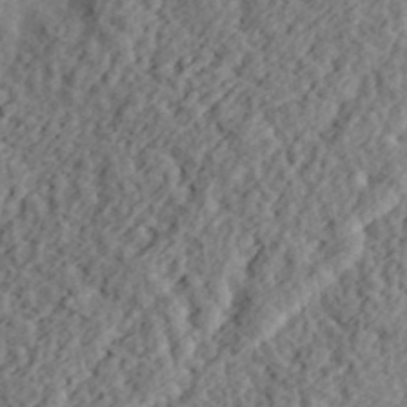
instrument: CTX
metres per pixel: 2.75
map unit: eHh
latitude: 36.9514
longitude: -78.9703
